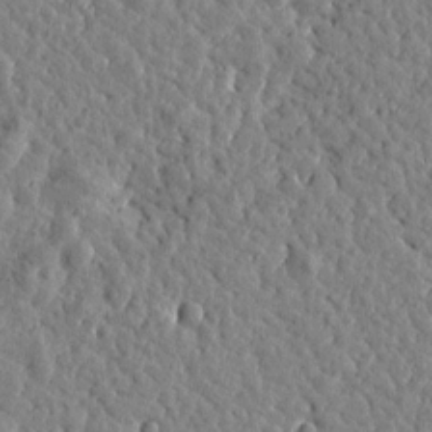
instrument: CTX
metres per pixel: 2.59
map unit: Htu
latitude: -0.4629
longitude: -178.6869
